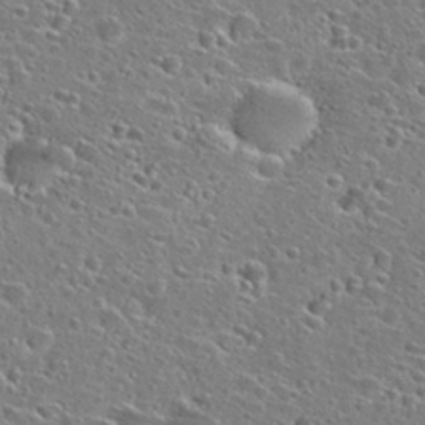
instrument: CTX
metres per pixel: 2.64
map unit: Hto
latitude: 26.6491
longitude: -47.1592
